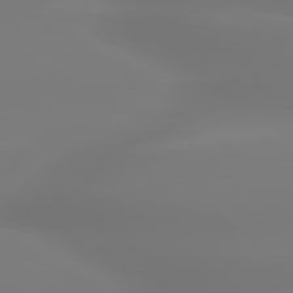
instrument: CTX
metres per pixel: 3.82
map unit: lApd
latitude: 79.9717
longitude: -136.8569
